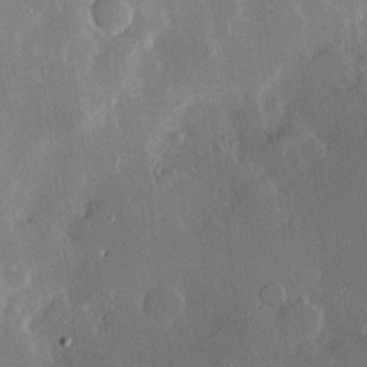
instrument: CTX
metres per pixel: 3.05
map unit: Hve
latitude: 17.4804
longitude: 150.3873
